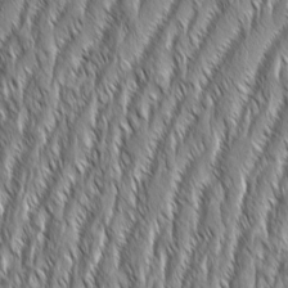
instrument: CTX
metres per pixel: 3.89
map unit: Aa
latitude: 8.4601
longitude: -132.2145
